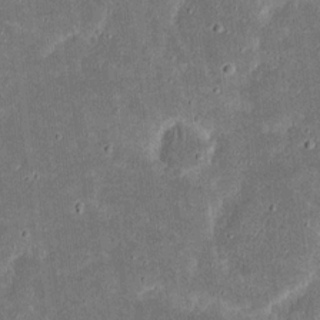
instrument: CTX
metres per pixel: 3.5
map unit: eHh
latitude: 17.6694
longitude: -73.1404
